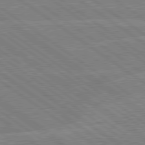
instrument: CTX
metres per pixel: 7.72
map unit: Hpe
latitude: 79.1403
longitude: -132.1200
